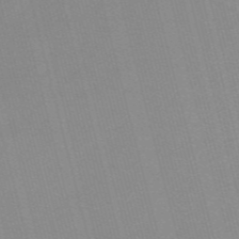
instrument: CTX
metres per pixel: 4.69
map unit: HNb
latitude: -54.9920
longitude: -45.2348
